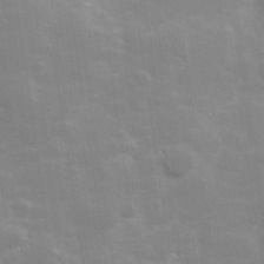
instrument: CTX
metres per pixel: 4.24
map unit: Hve
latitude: 31.0837
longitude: 149.7856
